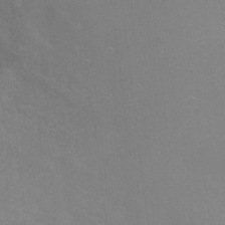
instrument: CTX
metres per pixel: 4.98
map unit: Ht
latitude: -6.7274
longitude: -38.0822
